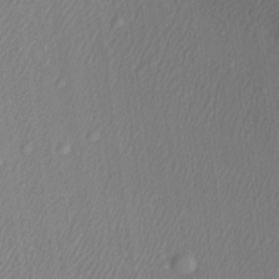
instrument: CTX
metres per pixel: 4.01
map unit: Aa
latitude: 27.8017
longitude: -137.8017
